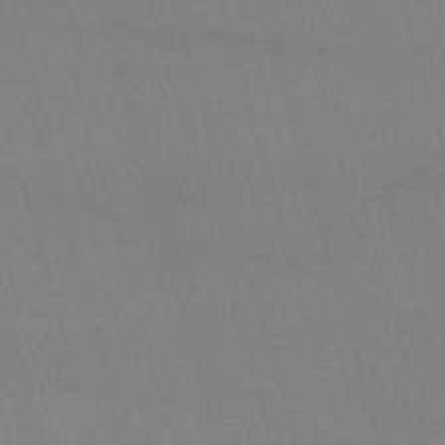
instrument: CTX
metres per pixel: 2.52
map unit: lHb
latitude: -44.3684
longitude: 77.3321
